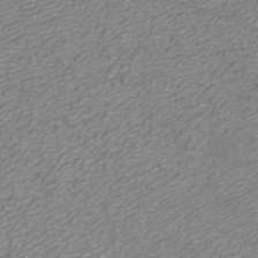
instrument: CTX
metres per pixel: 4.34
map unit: ANa
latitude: 40.6679
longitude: 25.0864
